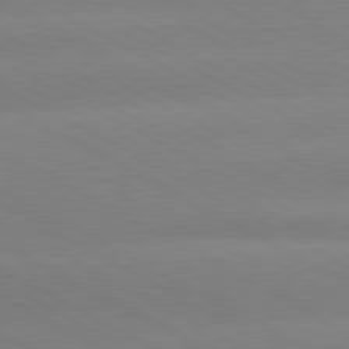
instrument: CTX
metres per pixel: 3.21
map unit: lApd
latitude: 80.5357
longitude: -147.4427
